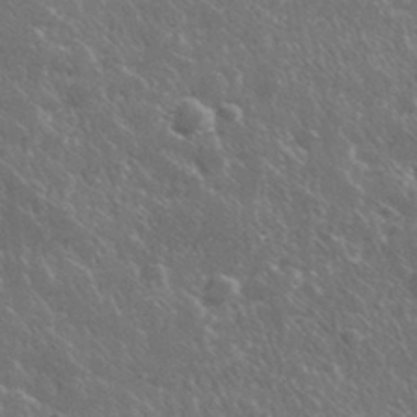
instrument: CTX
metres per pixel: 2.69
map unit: lHvf
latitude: 33.4426
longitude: -89.8206
